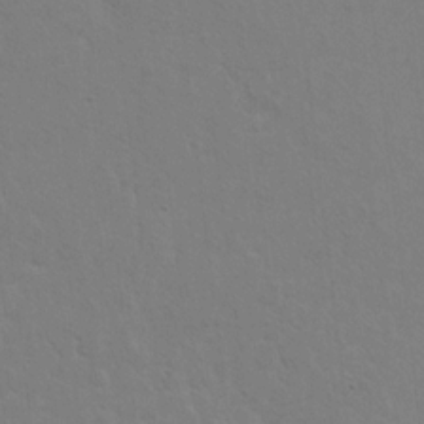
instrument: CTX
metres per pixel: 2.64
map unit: Hto
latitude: 10.1011
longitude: -35.5560
